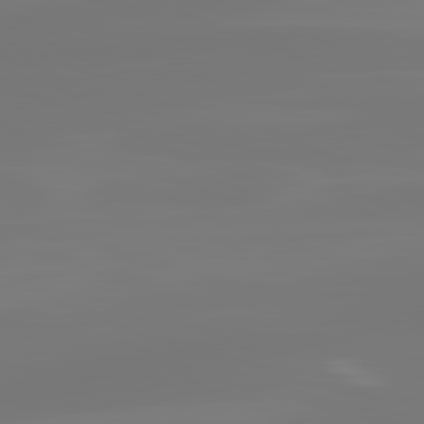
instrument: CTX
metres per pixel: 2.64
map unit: lApd
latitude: 81.5749
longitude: -176.2711
